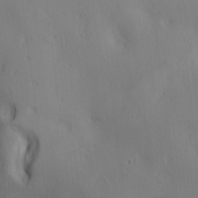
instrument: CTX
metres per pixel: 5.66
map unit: lAa
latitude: 5.7827
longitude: -114.2522
